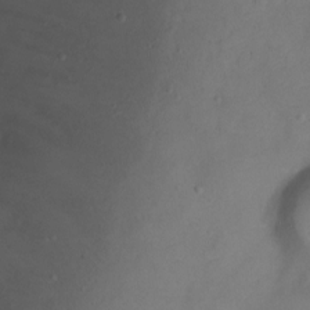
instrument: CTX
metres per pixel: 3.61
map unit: Ht
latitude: 2.3089
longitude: -35.2537
